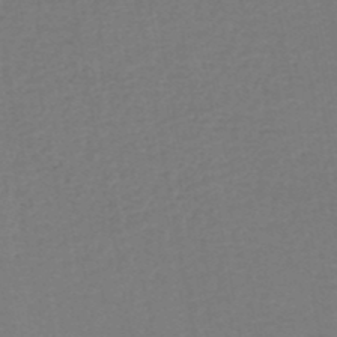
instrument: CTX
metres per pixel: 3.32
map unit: HNhu
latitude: -49.3510
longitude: 99.8611
